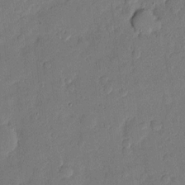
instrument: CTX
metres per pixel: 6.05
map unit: eHh
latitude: 4.7624
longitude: -72.1767
